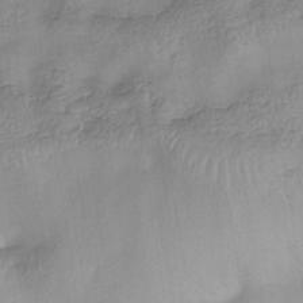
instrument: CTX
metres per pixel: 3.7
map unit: eHb
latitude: -33.1809
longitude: 75.2943
